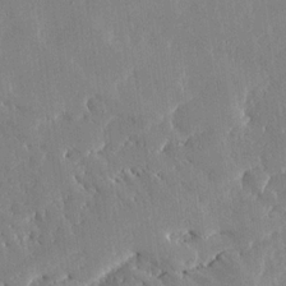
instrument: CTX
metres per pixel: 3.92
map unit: Ave
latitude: 16.5735
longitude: -139.3293
